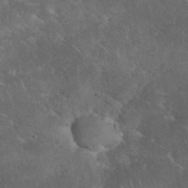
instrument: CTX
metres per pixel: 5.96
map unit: eHh
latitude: 34.6301
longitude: -65.1214
